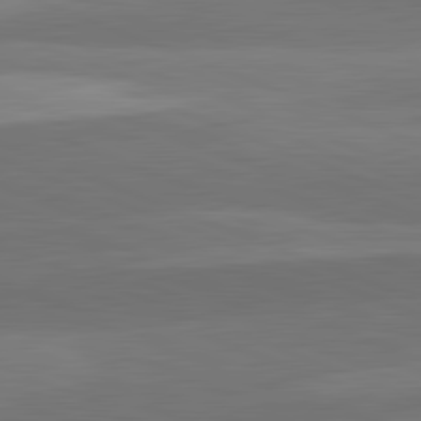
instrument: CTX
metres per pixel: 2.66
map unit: lApd
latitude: 82.2522
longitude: 137.5588
